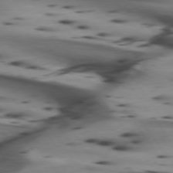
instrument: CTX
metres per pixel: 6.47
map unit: lApd
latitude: 74.7813
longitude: -64.5168
